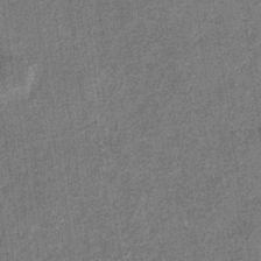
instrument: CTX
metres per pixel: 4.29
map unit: eHb
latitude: -31.3320
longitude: 70.8030
